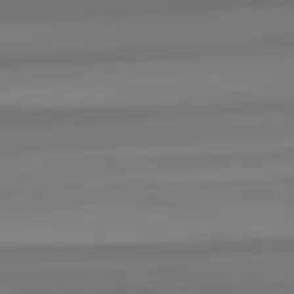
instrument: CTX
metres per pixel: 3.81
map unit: lApd
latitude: 82.4223
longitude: 177.3888
